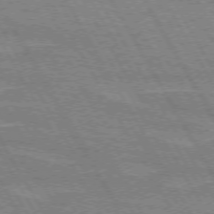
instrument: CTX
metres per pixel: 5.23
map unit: lApd
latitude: 72.4790
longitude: -55.5938
